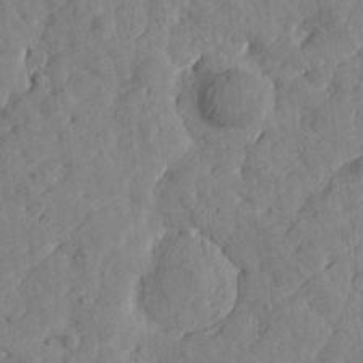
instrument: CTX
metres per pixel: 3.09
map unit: Htu
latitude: 1.4237
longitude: 179.4643
